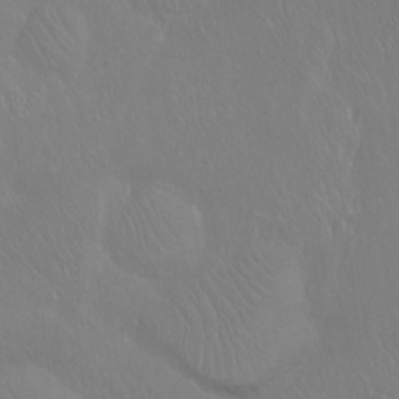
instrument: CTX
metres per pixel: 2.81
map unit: Hto
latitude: -7.2376
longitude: -37.8017
